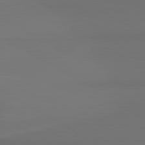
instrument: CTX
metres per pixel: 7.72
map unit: lApd
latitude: 81.3859
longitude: 152.6518
